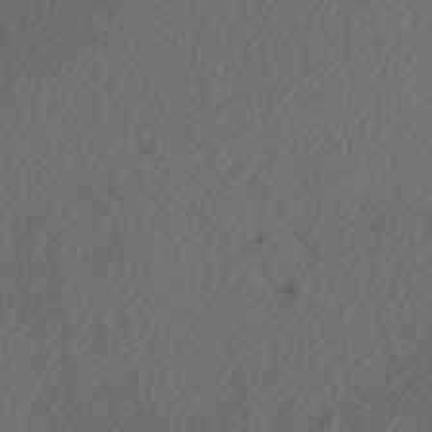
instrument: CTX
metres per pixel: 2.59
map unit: Hve
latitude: 12.9703
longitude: -90.6868
